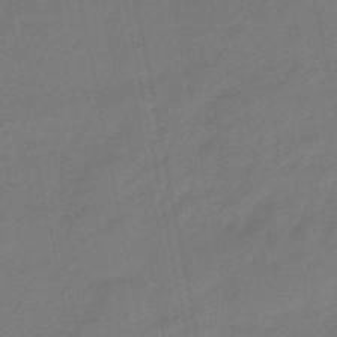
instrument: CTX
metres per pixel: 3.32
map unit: eHb
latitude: -46.6329
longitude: 87.7289
